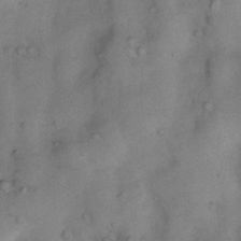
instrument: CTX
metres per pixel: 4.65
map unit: Nhu
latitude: 8.4601
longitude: -23.0836
